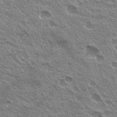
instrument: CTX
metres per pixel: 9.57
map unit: Hto
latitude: 31.1781
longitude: -43.4427
